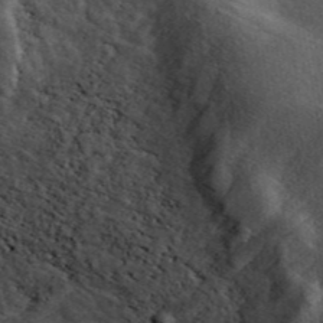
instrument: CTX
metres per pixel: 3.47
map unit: ANa
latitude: 45.1025
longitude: 38.7841
